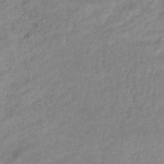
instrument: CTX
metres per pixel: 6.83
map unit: eHb
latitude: -33.4644
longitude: 71.1242
